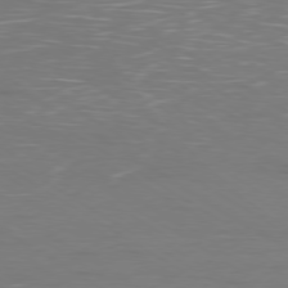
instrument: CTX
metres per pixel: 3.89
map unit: Ap
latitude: -79.5399
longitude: -71.6127
